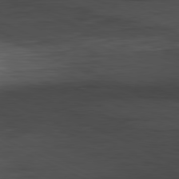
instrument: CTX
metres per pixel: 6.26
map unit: Ap
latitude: -81.5966
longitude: -68.5168
